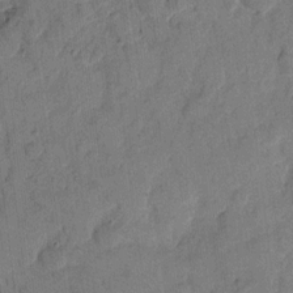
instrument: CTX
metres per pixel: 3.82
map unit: eHh
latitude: 11.5938
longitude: -65.5938
